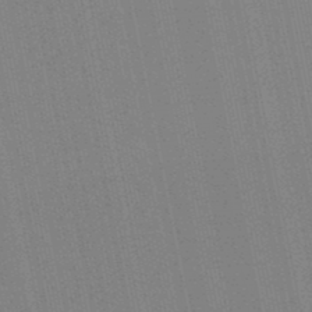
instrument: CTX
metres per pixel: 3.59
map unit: lHb
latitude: -47.9178
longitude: 78.3306
